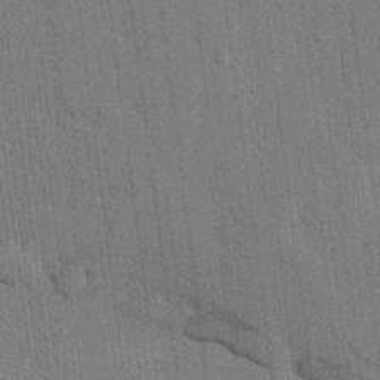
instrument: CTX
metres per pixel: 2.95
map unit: lAvf
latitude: 7.3860
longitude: 165.7478
